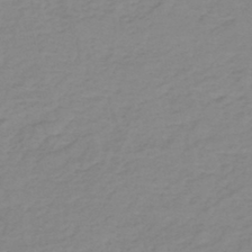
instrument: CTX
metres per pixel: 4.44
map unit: eHh
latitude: -44.7652
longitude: -29.7072
